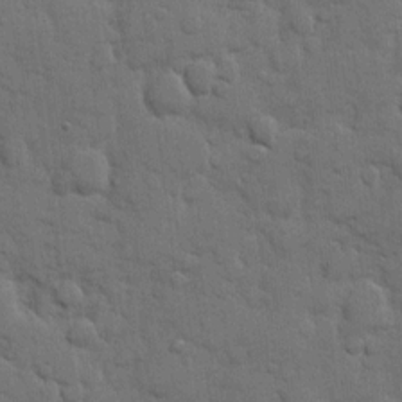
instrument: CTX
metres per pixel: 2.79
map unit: eHh
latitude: 11.9150
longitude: -67.2159
